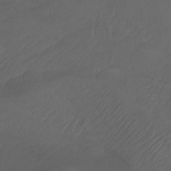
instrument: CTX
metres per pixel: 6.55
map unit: Nhu
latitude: -7.6722
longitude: -82.6301
